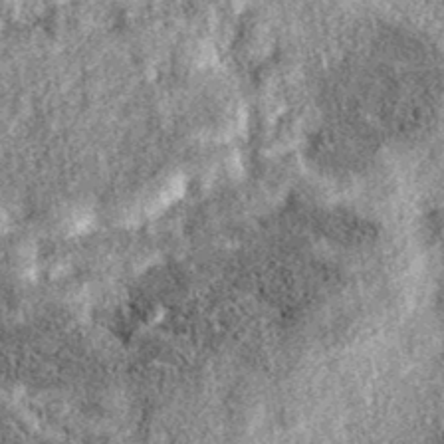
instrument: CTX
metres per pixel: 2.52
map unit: eAb
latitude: 37.0836
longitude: 106.7652
